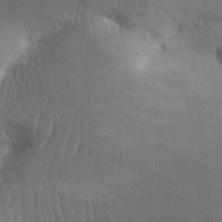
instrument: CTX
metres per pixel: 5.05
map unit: Aa
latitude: 32.4412
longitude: -141.0269
